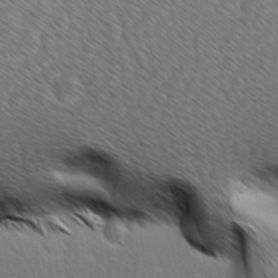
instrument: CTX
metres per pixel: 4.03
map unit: Ave
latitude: 8.0822
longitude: -105.8584
